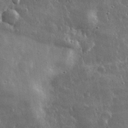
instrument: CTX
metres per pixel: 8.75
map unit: lHvf
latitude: 32.7435
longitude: -90.4223
